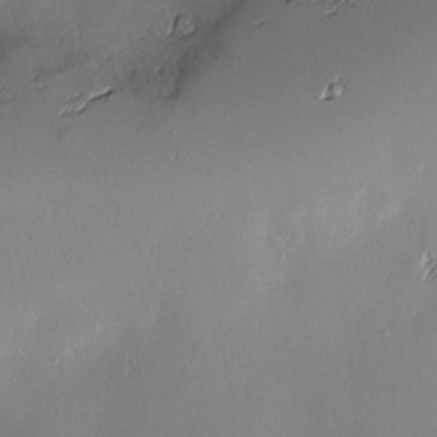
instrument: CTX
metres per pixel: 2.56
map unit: Nve
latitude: -9.4454
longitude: 173.3887
